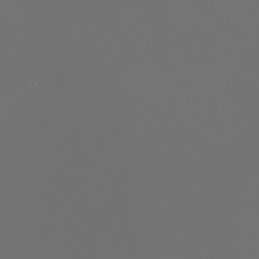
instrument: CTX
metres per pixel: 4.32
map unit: Nhu
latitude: -7.6722
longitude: -91.2915
